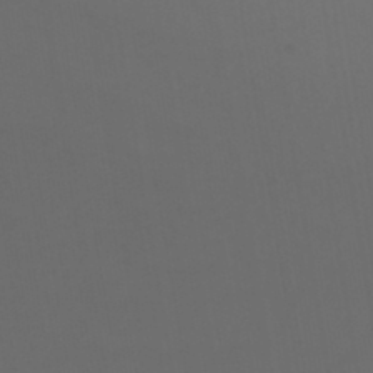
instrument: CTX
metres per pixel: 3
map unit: Ave
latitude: 37.0459
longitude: -111.1592
